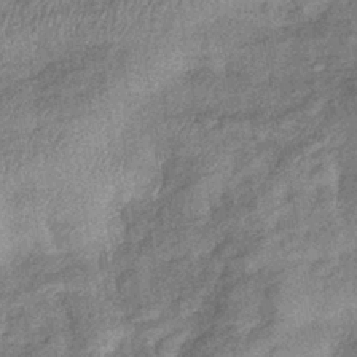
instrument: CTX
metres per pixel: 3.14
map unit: eHb
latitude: -38.9542
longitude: 79.3320
